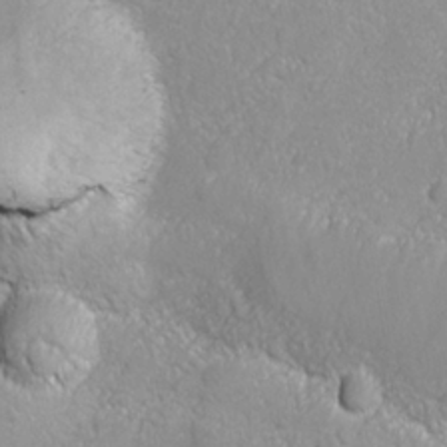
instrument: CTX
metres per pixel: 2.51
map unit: Ave
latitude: -10.4629
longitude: -120.8758
